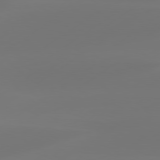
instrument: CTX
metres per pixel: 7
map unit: Hpe
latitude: 78.3656
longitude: -128.7813
